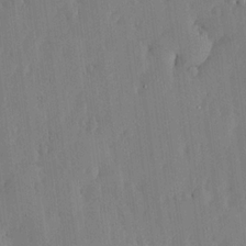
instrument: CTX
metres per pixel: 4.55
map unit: lHvf
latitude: 18.7057
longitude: -116.2145
